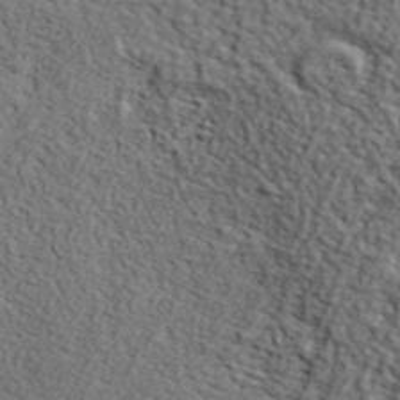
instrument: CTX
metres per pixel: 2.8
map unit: lHvf
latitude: 38.1956
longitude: -87.2915
